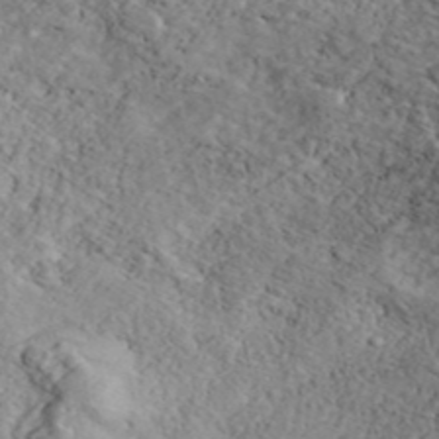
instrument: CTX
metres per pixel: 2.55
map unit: ANa
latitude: 42.6491
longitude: 55.2376
